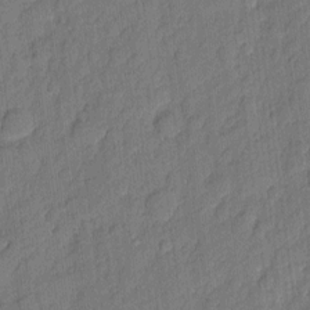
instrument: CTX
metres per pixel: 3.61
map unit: eHh
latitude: 6.3845
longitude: -75.4993
